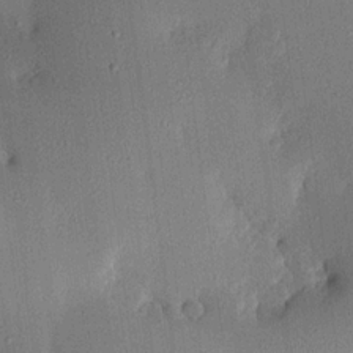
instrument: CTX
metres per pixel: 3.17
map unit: lHvf
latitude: 20.0633
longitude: 144.6896
